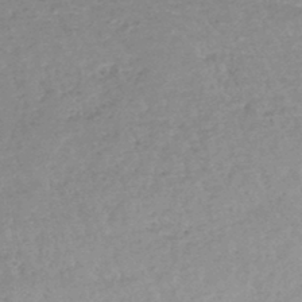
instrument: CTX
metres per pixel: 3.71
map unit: lHb
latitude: -44.0661
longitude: 71.5966
